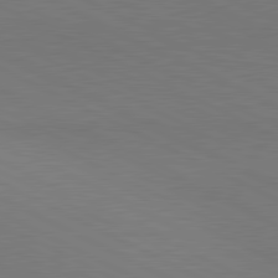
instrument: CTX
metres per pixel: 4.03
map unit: lApd
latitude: 81.1214
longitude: 149.0676
